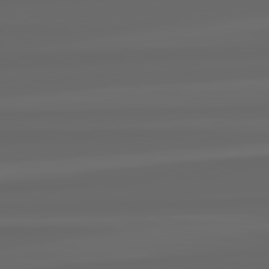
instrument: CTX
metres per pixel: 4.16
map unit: lApd
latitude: 82.4034
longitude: -172.1010
